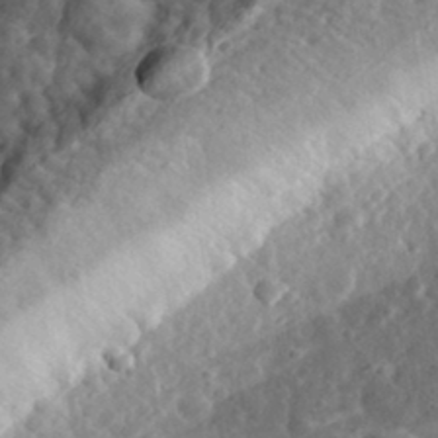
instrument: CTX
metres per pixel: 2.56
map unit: eHh
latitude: 33.3860
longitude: -78.7435
